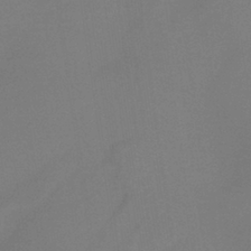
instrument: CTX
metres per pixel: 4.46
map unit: HNb
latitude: -37.1431
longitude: 54.6519
